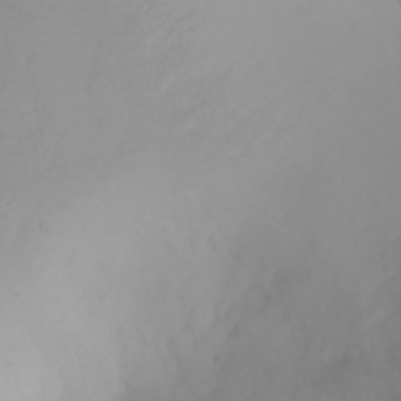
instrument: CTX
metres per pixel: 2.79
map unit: Ht
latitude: -1.3510
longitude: -61.5938
